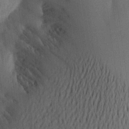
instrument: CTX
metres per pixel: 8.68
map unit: Aa
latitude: 22.6112
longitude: -146.6869
